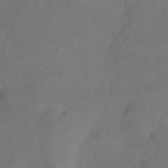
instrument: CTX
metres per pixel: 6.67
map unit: Ht
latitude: -7.5588
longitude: -34.8380
